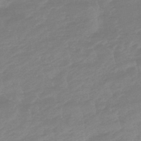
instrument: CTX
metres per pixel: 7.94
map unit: eHb
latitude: -48.2551
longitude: 85.0486
